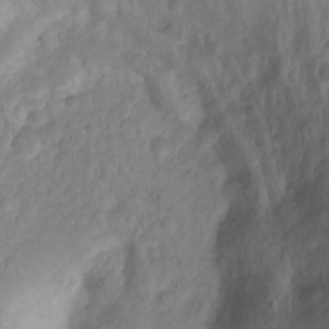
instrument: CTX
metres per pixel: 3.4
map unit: Ht
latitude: 2.4601
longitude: -35.1025
